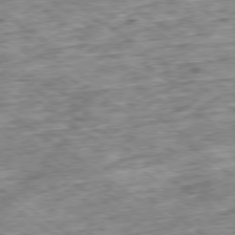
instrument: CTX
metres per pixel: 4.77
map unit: Ap
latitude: -79.4076
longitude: -75.7261
